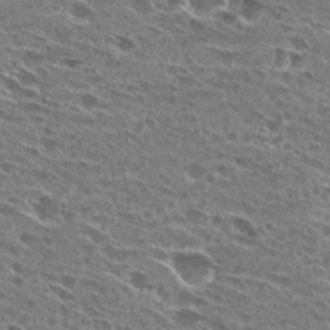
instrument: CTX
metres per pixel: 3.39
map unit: Hto
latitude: 27.2537
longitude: -43.7639
